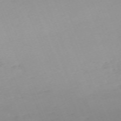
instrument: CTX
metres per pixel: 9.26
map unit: Nhu
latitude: -67.9556
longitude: 38.3118
